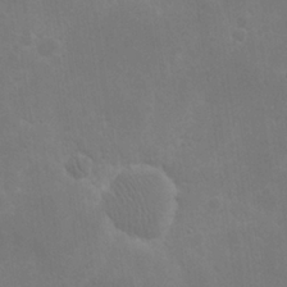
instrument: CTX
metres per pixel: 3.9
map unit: eHh
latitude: 20.6113
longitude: -68.8947
